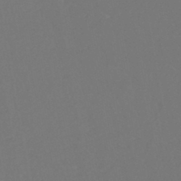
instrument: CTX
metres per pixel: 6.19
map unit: eHh
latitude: -45.7478
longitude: -29.0458
